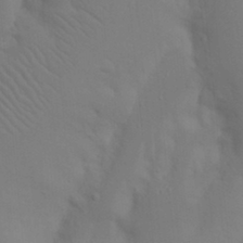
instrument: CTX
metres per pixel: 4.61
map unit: Nhu
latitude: 18.8569
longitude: -73.3293
